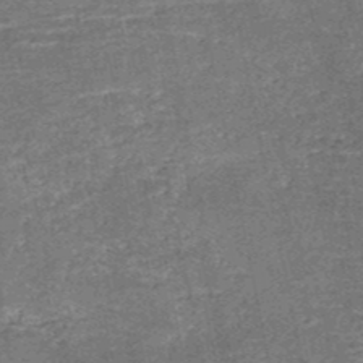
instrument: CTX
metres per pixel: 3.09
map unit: HNb
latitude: -51.3321
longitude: -49.2348
